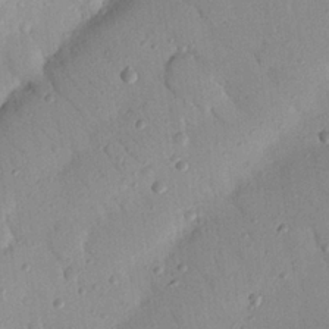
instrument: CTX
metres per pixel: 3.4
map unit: Nhu
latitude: 22.8380
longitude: -75.5182
